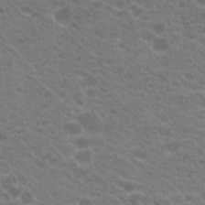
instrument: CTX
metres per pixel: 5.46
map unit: Hto
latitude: 20.7058
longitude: -38.4412
